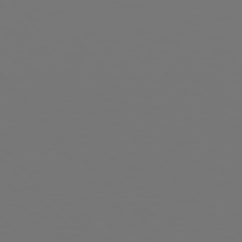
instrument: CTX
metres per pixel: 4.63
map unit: Hpe
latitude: 78.1200
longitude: -166.1955
